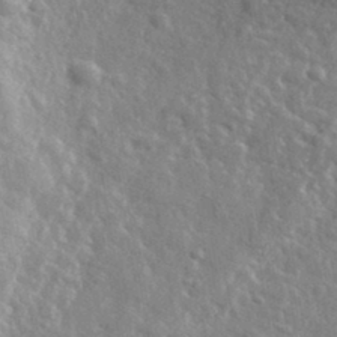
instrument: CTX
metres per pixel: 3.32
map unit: lHvf
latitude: 36.0633
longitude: -87.4993
